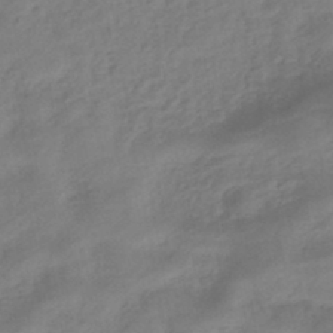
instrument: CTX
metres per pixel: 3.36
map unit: eHb
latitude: -43.5777
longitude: 85.1242
